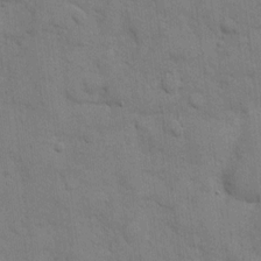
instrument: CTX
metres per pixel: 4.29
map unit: eHh
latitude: 10.4979
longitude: -67.2348
